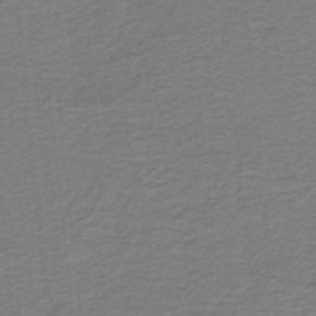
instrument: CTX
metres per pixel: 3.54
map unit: lHb
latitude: -41.1431
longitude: 54.2551
